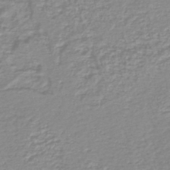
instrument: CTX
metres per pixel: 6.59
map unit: lHb
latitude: -44.3873
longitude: 78.6518
